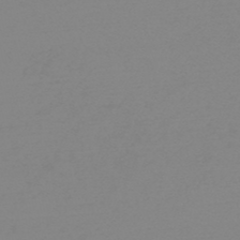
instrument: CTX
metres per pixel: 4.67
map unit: HNb
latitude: -48.7086
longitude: -50.5356
